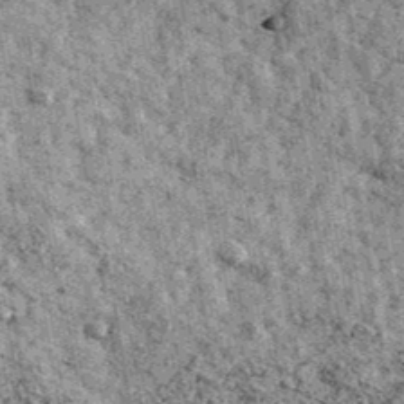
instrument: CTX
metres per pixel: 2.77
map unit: Ave
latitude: 40.3467
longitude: -107.5182
